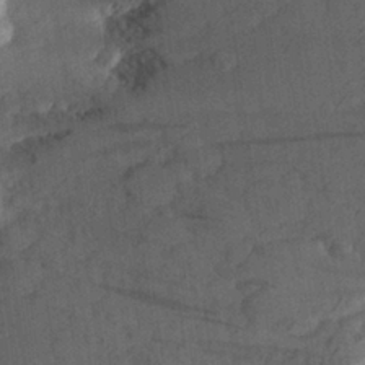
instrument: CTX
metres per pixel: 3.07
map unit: Aa
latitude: 26.3467
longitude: -145.3293
